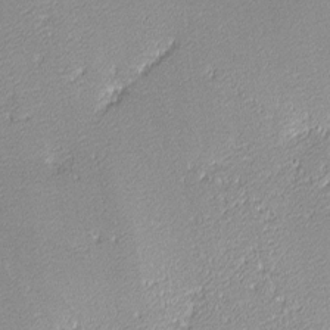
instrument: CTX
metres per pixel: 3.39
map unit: lHvf
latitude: -13.0109
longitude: -103.4993
